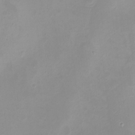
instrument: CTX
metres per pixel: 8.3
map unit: eHh
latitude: -4.8030
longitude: -78.2712
